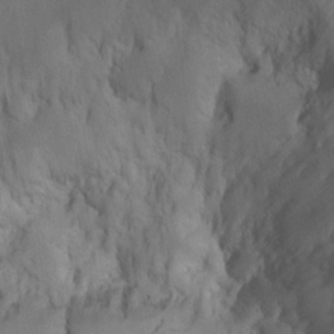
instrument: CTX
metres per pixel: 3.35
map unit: Ht
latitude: 11.7261
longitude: -32.5735
